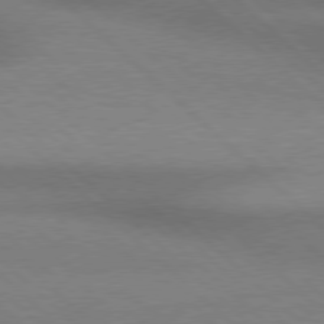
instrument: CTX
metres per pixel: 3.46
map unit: Hpe
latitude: 77.5182
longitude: -157.0458
